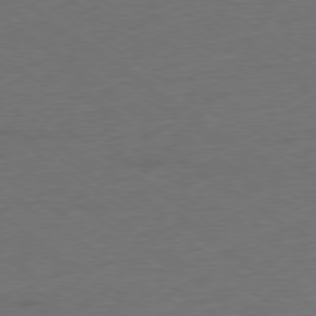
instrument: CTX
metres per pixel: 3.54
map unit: Ap
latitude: -79.3131
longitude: -67.9528
